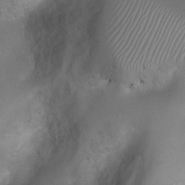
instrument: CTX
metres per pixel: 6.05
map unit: Ht
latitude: 4.4412
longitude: -21.3481
